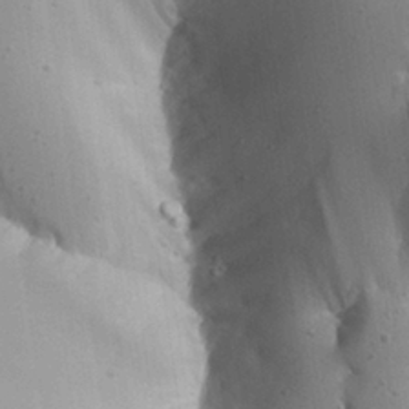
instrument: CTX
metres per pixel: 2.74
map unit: Aa
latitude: 27.4804
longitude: -128.8380
